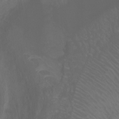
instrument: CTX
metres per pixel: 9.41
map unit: Ht
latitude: -0.0094
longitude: -32.6679
